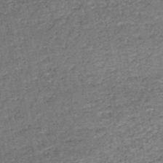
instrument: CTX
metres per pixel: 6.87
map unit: HNb
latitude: -51.1998
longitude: -49.6505
